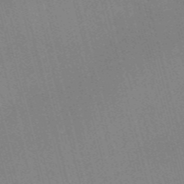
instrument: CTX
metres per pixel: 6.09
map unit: Nve
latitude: -57.3887
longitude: 62.3495
